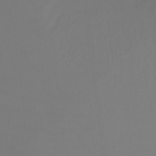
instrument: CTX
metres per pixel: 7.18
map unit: Ht
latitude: -10.1606
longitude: -37.7450
